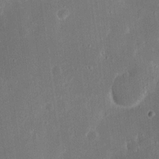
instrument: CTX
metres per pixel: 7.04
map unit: Nhu
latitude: 18.7246
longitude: -74.3845
